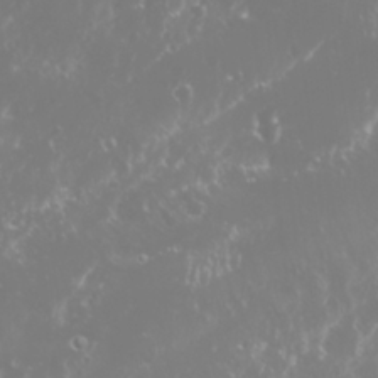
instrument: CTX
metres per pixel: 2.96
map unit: Nhu
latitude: 26.1578
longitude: -59.9717
